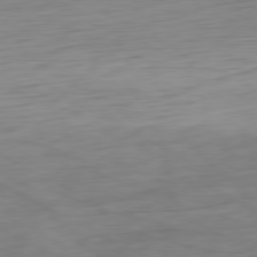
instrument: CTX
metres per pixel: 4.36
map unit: Ap
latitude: -80.6519
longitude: -61.3859
